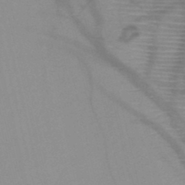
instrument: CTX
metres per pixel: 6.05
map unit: HNb
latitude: -46.1983
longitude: -41.3481
